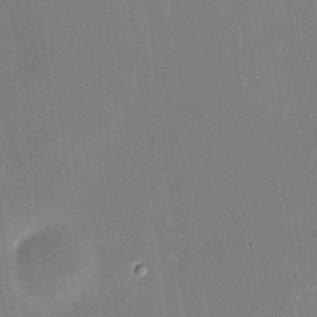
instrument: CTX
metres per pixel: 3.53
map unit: HNhu
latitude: 8.7057
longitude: 9.2943
